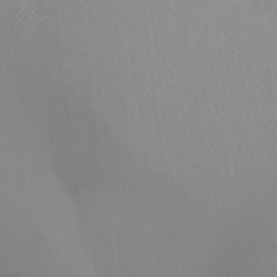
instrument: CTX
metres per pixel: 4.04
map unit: Nhu
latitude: -13.6155
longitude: -57.5560
